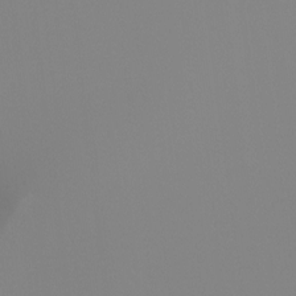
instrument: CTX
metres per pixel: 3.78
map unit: Hto
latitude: -8.1984
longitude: -51.6127
